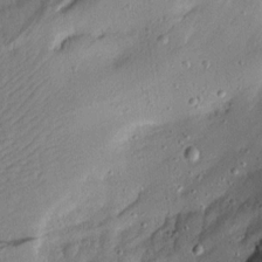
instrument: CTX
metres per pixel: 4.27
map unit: Aa
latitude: 13.4049
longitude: -140.1577
